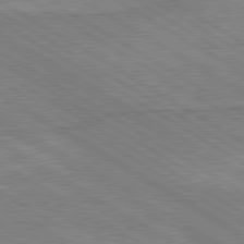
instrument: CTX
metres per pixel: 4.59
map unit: lApd
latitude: 80.2900
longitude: -175.4804
